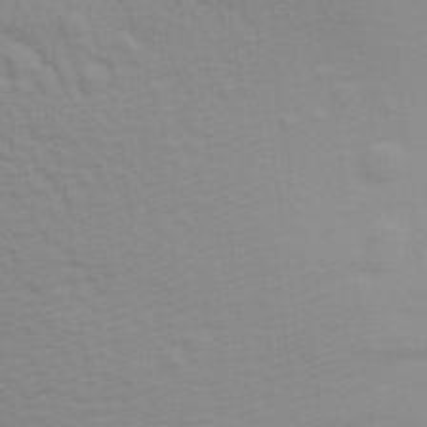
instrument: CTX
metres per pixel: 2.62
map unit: Aa
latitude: 30.0633
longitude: -139.4615
